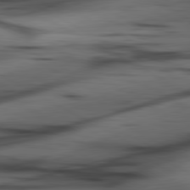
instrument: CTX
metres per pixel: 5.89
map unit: lApd
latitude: 80.7246
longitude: -84.8569
